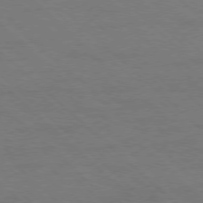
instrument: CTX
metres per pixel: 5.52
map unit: Ap
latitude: -78.1416
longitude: -68.8569
